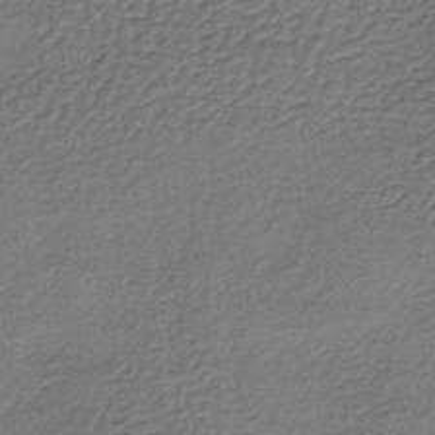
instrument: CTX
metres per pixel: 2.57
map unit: lHb
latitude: -35.8233
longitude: 60.8219
